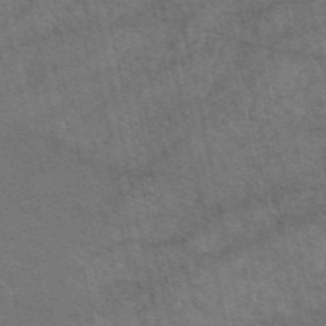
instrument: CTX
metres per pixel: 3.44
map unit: eAb
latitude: 51.3292
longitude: 111.7855
